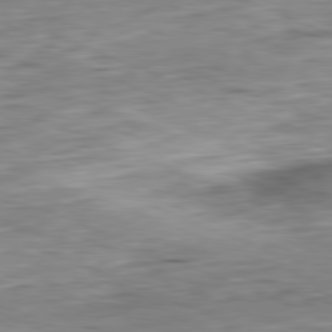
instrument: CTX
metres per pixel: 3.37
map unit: Ap
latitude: -81.7100
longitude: -70.1200
